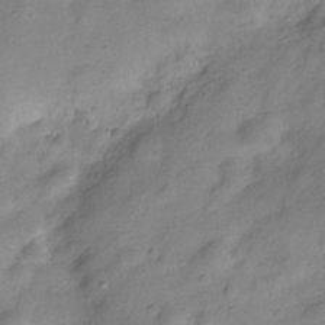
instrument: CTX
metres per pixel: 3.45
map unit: Hve
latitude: -28.9542
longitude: 93.1620
